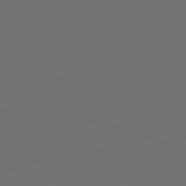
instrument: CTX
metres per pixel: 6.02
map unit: Hpe
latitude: 78.3468
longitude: -174.1389
